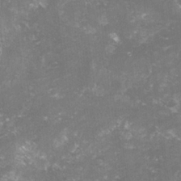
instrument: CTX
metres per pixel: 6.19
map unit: lHvf
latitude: -15.6533
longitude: -100.6868
